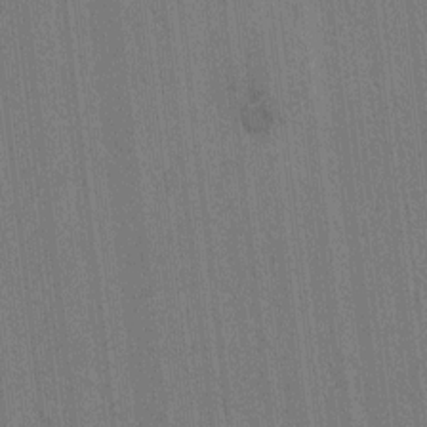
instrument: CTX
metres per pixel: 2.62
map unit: lAvf
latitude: 8.6869
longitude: 164.7652
